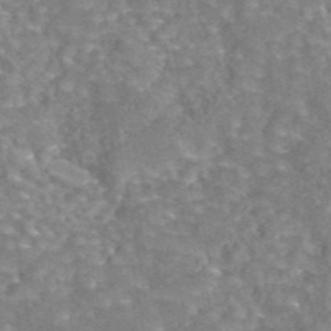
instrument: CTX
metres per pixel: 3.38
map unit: eAb
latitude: 44.3278
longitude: 106.8219
